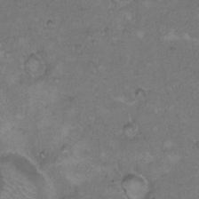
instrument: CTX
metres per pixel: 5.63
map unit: Hto
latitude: 8.8569
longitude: -60.2522
